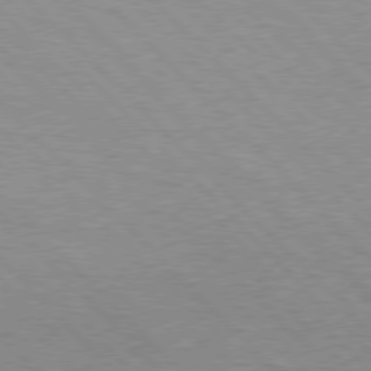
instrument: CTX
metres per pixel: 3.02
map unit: Hpe
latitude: 76.8380
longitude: -152.9325
